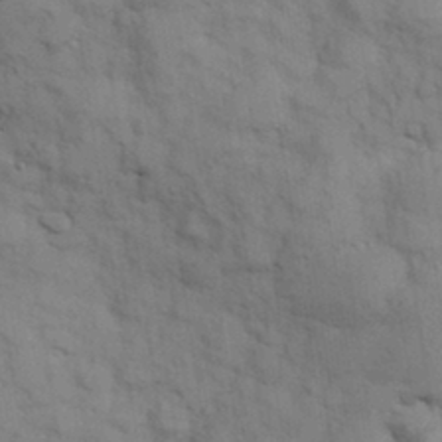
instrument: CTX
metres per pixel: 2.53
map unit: Hve
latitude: 32.4979
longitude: 151.1620
